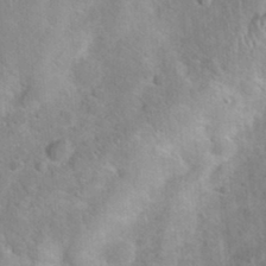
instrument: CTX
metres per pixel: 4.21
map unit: Hto
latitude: 20.2523
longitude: -49.8961
